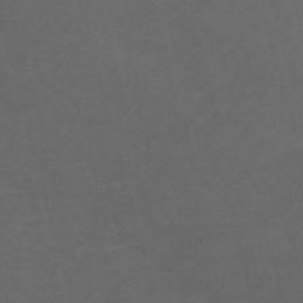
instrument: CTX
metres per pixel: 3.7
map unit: Nve
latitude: -58.4062
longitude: 59.4076
